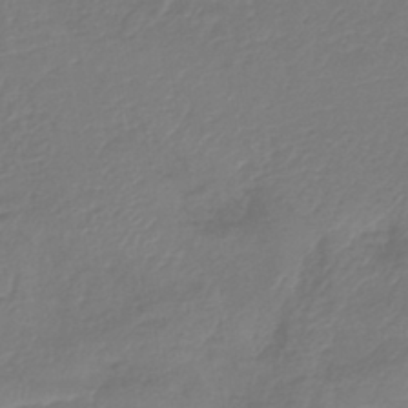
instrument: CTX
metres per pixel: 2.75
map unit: lHb
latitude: -42.5573
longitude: 81.4266
